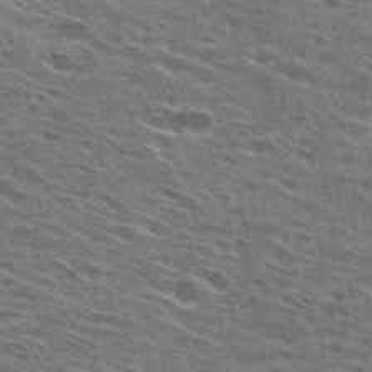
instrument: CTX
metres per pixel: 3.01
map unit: Hto
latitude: 27.0270
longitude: -45.8961
